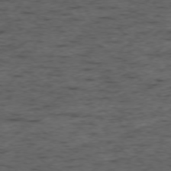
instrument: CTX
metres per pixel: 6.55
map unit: Ap
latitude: -76.2362
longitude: -91.4615
